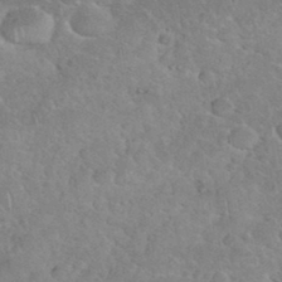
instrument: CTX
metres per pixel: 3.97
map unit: eHh
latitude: 35.5560
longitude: -64.3467
